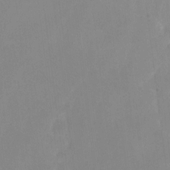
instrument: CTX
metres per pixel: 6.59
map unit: Hto
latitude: -6.8786
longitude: -38.2711
